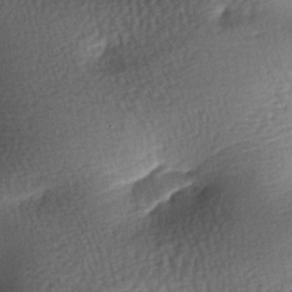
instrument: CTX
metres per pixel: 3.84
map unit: lAa
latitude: -7.7100
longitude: -127.4616
